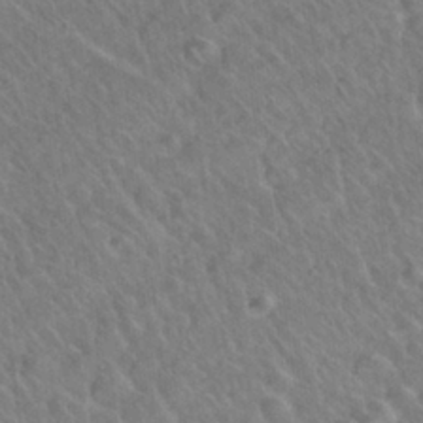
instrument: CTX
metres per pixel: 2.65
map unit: Nhu
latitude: 26.5357
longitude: -55.7449
